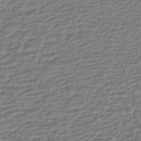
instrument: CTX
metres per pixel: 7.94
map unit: HNhu
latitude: -44.1606
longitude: 96.8786
